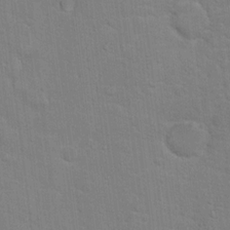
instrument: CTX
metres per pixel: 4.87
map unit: Hto
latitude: 16.0822
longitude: -38.1956
